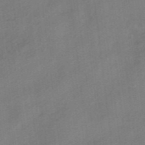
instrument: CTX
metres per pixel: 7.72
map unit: HNhu
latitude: -41.2187
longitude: 103.7478
